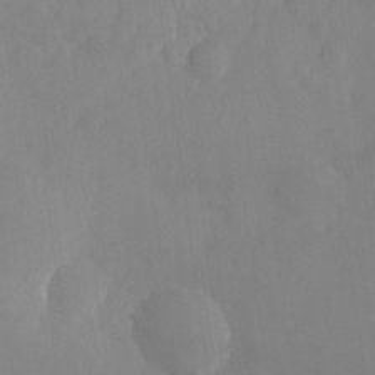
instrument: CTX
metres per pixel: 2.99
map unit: Nhu
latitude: -26.3306
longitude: -70.2900
